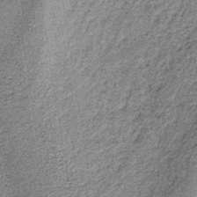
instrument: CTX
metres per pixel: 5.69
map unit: lHb
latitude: -38.0472
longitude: 65.9367
